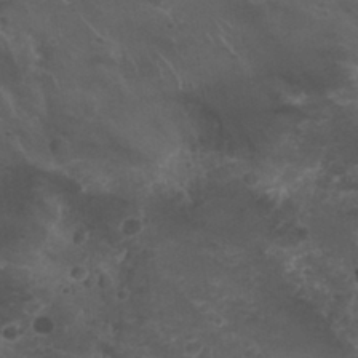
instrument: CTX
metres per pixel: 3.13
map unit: Nhu
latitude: 29.9717
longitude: -51.3292
